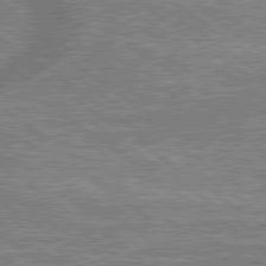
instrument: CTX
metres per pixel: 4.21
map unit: lApd
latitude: 79.4427
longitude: 175.6154
